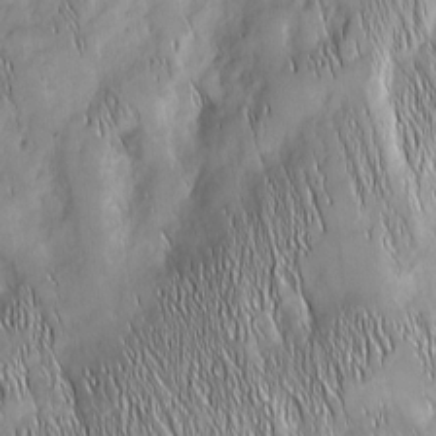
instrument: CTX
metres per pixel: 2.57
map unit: Nhu
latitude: -5.4265
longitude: -152.0255
